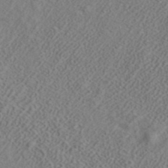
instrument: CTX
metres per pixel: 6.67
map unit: ANa
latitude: 38.8380
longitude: 20.6518
